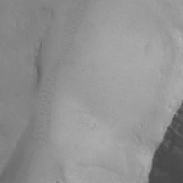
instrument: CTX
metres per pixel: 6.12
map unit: Ave
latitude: -7.4265
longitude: -119.3481
